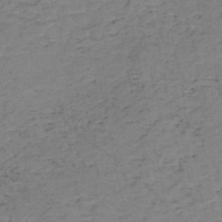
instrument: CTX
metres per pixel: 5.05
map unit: HNb
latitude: -50.5385
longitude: -51.9528
